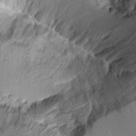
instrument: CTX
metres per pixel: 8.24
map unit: Aa
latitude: 10.5735
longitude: -126.9325
